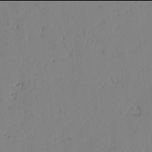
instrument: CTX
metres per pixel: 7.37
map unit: lAvf
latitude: -2.0094
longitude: -106.2334
